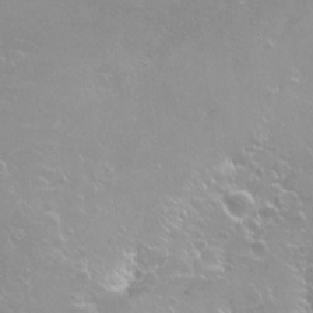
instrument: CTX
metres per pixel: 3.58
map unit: Hto
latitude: -6.7463
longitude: -48.1200
